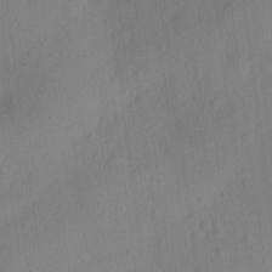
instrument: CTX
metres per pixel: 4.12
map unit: Ave
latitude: 21.6694
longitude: -137.9528
